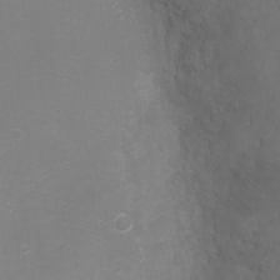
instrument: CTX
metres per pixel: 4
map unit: Ht
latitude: -7.4076
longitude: -20.8380
